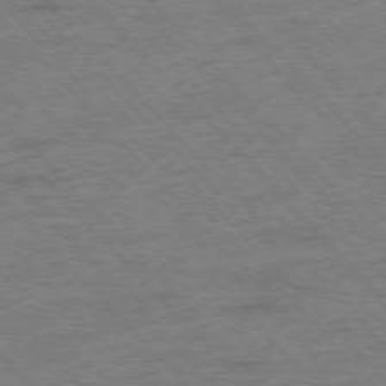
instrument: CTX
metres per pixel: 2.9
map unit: Hpe
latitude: -76.4629
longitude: -13.8017
